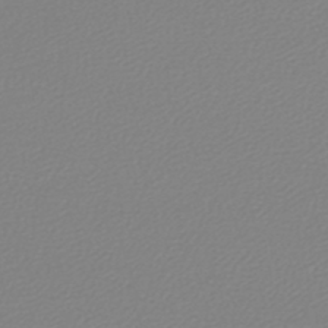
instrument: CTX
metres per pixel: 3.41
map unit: lHb
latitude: -45.1620
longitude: 76.0094
